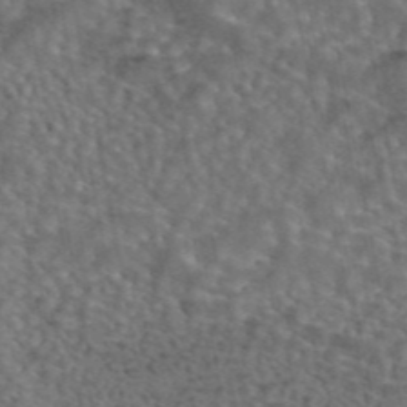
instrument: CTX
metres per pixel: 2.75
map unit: eAb
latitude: 43.7639
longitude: 108.4818
